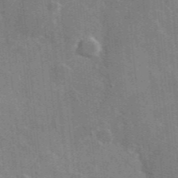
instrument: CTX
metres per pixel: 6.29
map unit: lHvf
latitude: 36.2334
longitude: -91.0647
